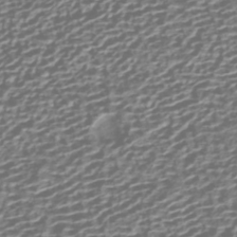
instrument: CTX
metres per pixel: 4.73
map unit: HNhu
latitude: -42.7463
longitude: 106.2740
